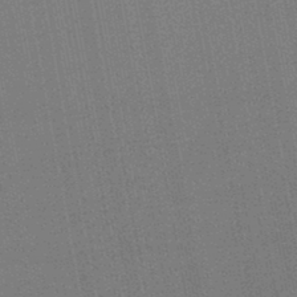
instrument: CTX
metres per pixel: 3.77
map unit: eHb
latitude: -44.6707
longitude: 87.3321
